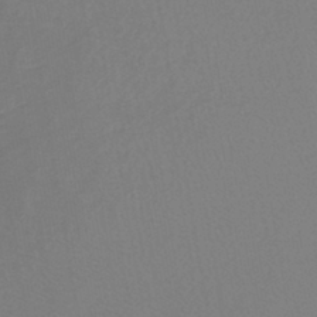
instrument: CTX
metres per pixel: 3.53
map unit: lHb
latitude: -41.7100
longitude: 64.3118
